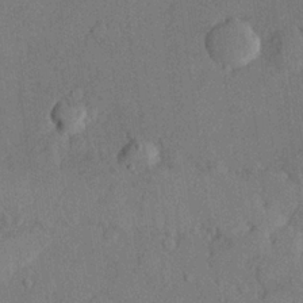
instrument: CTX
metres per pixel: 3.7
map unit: lHvf
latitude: 22.1200
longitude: 145.2754
